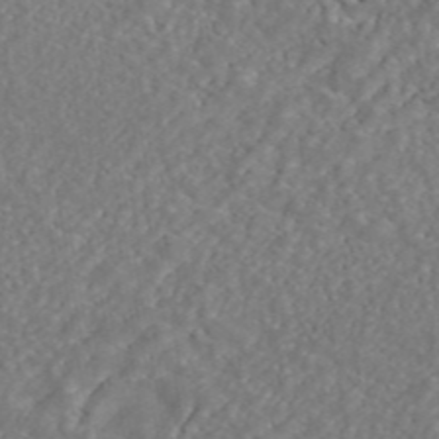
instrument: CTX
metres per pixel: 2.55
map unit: ANa
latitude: 44.8380
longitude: 23.6344
